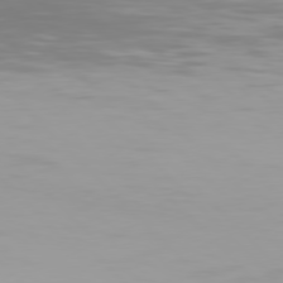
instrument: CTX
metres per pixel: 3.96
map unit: Hpe
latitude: 77.0269
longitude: -170.9325
